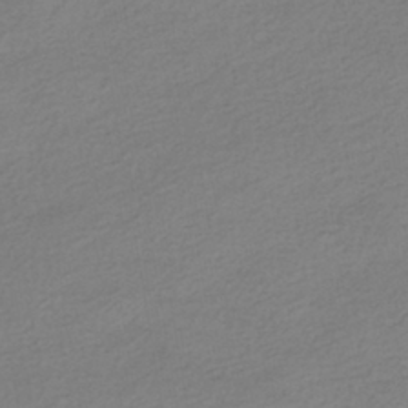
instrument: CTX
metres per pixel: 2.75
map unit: HNhu
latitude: -41.1620
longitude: 95.6533
